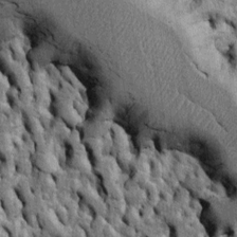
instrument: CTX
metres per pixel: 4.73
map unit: Htu
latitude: -4.6707
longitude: 156.9164
